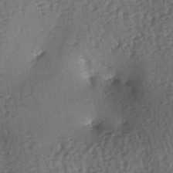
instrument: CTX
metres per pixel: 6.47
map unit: lAa
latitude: -7.5399
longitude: -125.5938
